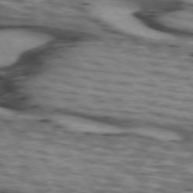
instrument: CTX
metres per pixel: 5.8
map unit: lApd
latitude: 72.9703
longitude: -57.2159
